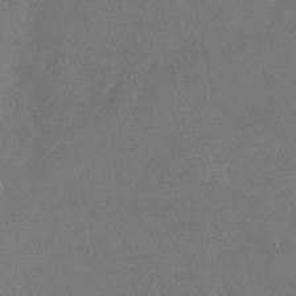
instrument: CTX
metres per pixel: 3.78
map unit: Nhu
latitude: -23.2943
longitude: -72.5357
